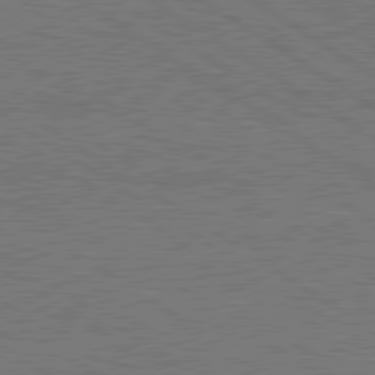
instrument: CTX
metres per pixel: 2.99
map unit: lApd
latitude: 79.6694
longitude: 165.5399
